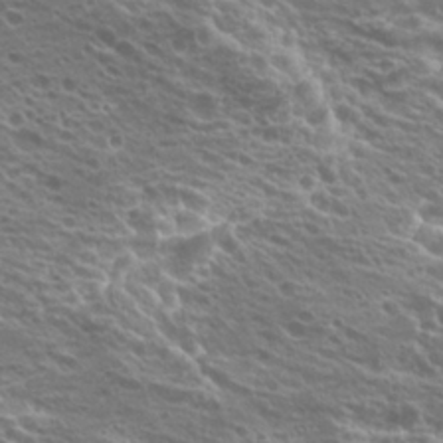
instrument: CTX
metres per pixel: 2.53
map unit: Hto
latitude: 21.6316
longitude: -31.5938
